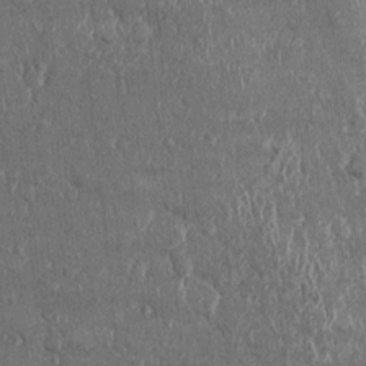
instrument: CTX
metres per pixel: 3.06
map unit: Ht
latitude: -1.0676
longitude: -13.8395
